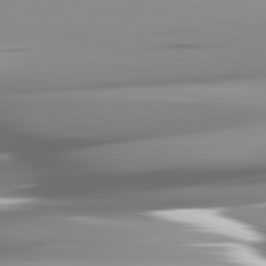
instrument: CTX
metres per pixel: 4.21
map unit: lApd
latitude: 82.3845
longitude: -142.8380
